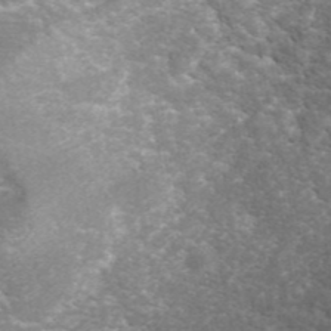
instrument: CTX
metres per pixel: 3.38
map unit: ANa
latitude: 42.4790
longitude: 25.5021
